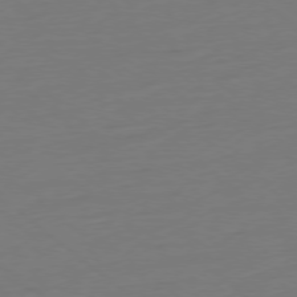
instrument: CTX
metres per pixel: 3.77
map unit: Ap
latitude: -78.2928
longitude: -76.6112
